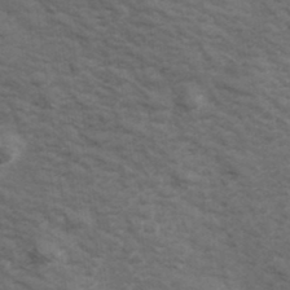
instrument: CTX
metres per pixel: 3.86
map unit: Hve
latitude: 33.4993
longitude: 151.0675
